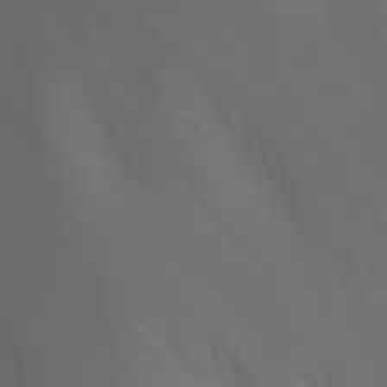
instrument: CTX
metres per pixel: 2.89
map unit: Nhu
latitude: -1.6344
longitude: -75.6883
